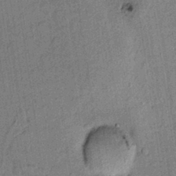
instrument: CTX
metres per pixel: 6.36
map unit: lAvf
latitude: 8.7624
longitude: 165.4455
